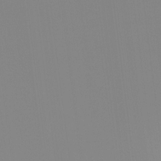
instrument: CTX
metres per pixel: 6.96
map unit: Ht
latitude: -14.5007
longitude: -51.4804
